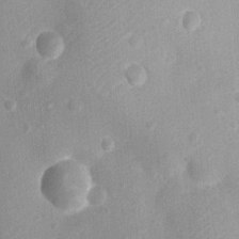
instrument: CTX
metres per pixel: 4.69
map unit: Nhu
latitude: 5.1592
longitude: -18.2522
